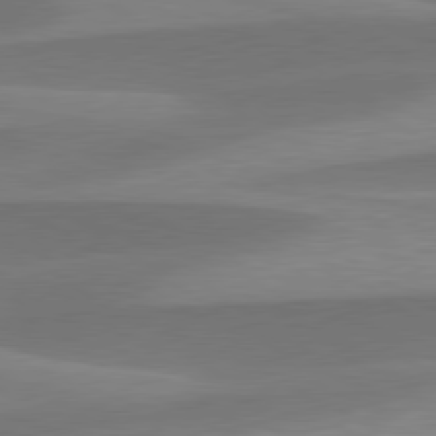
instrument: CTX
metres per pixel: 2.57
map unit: lApd
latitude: 79.6505
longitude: -94.5924
